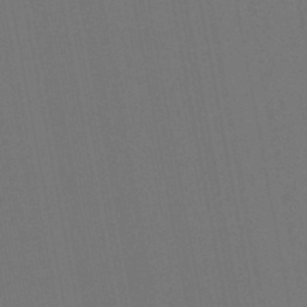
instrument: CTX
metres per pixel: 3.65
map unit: lHb
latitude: -45.9745
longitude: 63.5777
